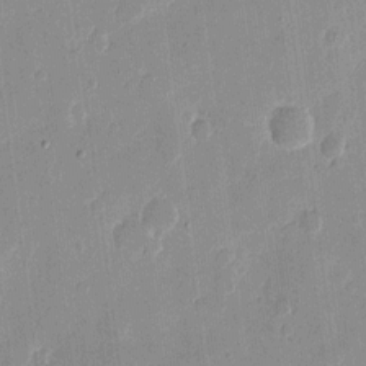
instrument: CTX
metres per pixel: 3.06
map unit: eHh
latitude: 10.6680
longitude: -68.6491
